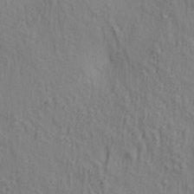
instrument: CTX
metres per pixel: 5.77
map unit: lAa
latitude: 5.1781
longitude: -114.3089
